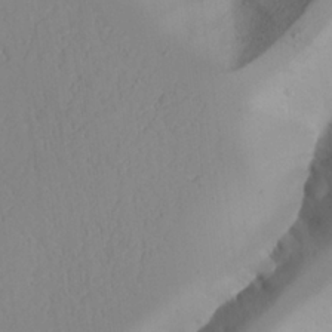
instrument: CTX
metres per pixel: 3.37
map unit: Aa
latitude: 24.3845
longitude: -131.8017
